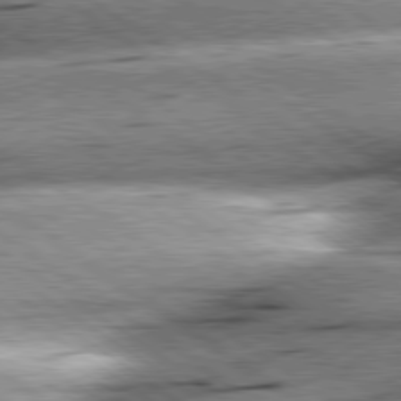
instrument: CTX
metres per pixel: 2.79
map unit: lApd
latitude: 79.5749
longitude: -155.0080
